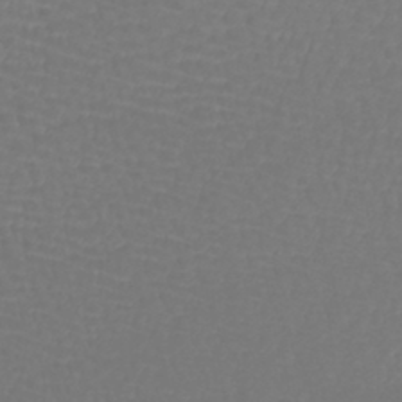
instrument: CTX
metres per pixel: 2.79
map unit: lHb
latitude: -42.7274
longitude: 71.5588
